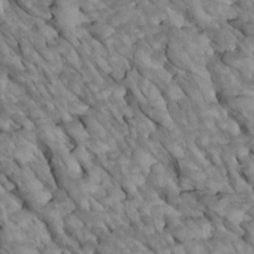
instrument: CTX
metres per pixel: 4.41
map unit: Htu
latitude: 1.9150
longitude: 144.1228
